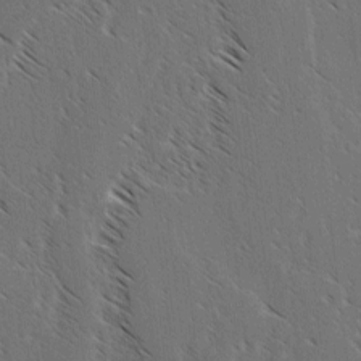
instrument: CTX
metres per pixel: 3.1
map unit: lAvf
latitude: -3.5399
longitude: -113.5749
